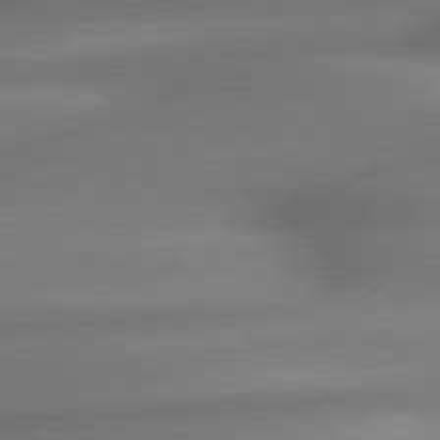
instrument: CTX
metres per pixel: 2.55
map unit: lApd
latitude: 79.6505
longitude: -167.1970
